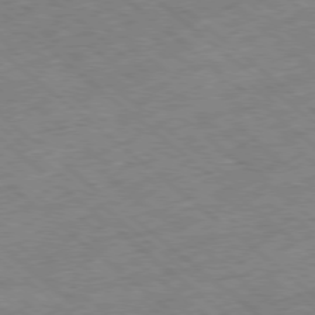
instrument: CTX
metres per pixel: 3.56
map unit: Ap
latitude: -78.8597
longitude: -49.1025
